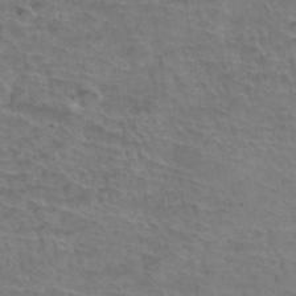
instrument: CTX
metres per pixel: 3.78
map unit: Hto
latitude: 36.4979
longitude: -43.7261
